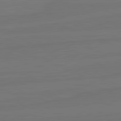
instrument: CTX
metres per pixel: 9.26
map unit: lApd
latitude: 82.1388
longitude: -179.8962
